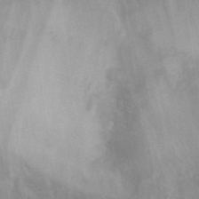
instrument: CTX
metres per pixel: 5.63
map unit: ANa
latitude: 37.3104
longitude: 20.0661
